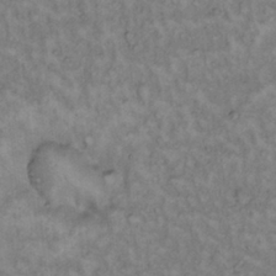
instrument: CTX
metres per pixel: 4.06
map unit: Hto
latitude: 12.8569
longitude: -60.7813
